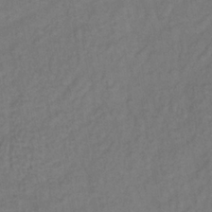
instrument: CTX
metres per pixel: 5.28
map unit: lHb
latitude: -35.8233
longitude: 64.5574
